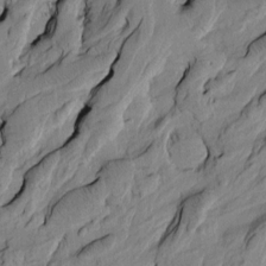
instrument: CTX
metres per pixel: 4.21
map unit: Htu
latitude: -8.3306
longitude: 177.5588
